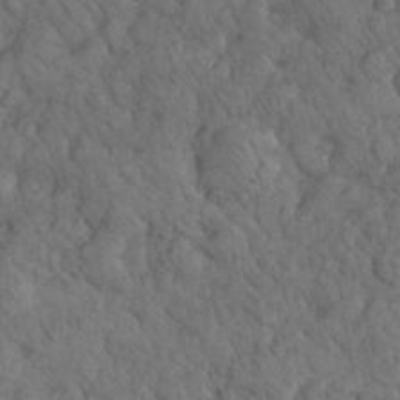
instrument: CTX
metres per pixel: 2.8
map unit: eHh
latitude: 32.9514
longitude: -67.1781
